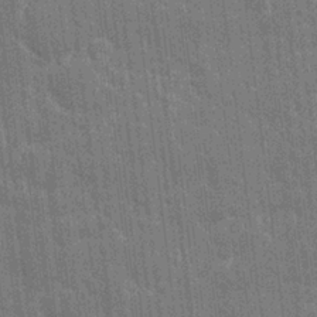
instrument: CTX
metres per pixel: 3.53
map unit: eHh
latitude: 6.5168
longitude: -74.6113
